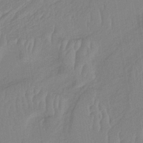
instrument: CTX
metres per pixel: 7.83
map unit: lHb
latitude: -34.0094
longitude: 66.9164
